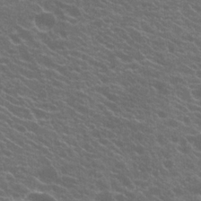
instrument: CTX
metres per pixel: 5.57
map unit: Hto
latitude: 21.2159
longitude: -34.9135
